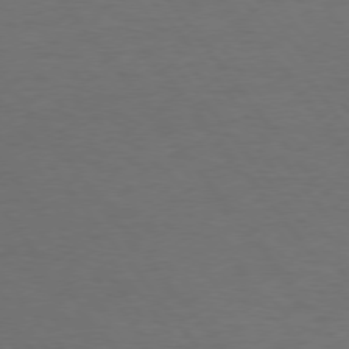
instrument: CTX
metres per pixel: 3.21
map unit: Hpe
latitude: 74.7435
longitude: -131.5560
